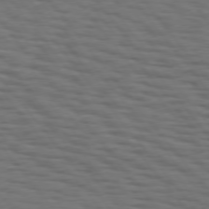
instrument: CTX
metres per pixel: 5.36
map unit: Hpe
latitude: 75.0836
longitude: -134.0255
